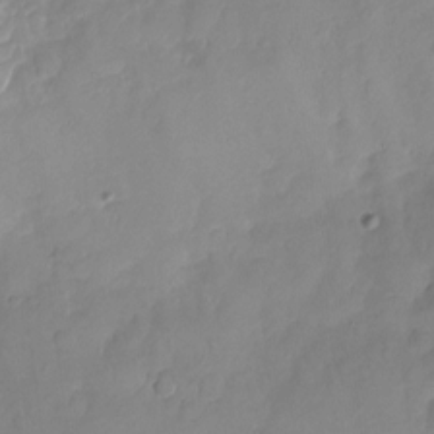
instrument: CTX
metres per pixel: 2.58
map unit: Nhu
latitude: -18.6330
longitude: -57.1403
